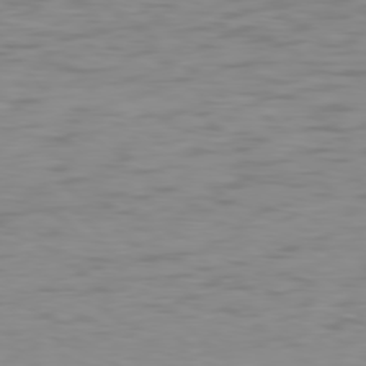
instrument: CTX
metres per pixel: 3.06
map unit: Hpe
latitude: 78.4223
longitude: -144.3089
